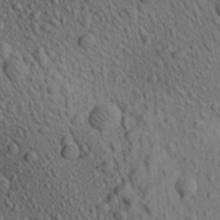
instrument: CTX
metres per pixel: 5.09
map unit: Aa
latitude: 22.9514
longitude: -138.9892
